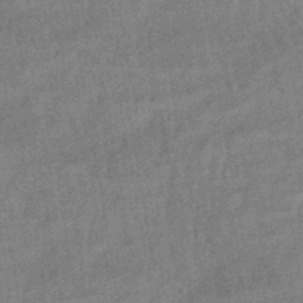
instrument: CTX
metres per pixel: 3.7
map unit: eHb
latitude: -42.7841
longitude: 82.3117
